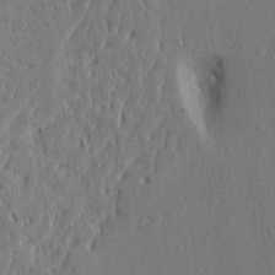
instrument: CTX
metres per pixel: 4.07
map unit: Ave
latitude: 15.1593
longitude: -139.9717
